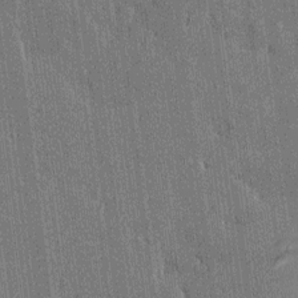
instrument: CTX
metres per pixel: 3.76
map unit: Htu
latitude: -8.2739
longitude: 176.6519
